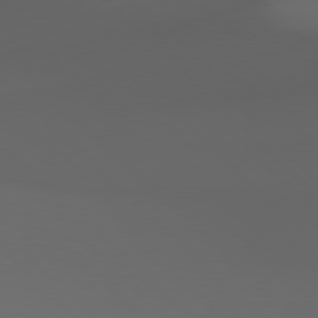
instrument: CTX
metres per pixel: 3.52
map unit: Hpe
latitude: 77.6316
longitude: -175.4804
